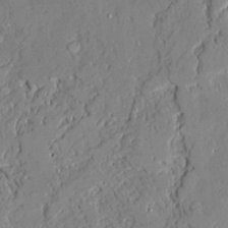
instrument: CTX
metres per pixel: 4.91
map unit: Ave
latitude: 21.8773
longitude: -128.6490
